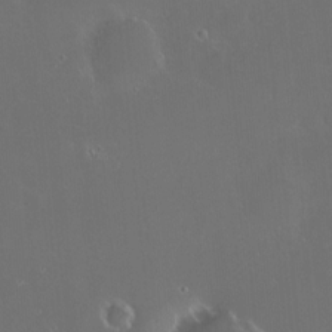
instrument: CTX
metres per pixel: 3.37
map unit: HNhu
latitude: 5.8772
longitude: 13.8045
